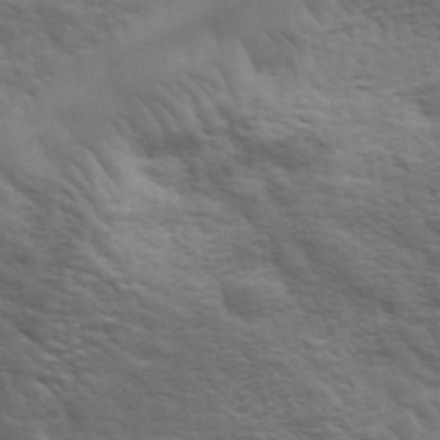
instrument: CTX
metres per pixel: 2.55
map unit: eHh
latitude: 36.7246
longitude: -81.1214
